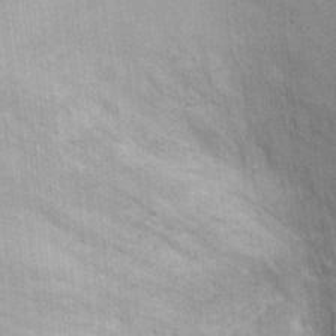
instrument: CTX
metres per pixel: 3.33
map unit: Ht
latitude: -0.3496
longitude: -15.8395
